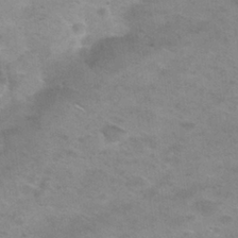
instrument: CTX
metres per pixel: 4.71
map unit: Nhu
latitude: 27.6316
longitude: -50.0444
